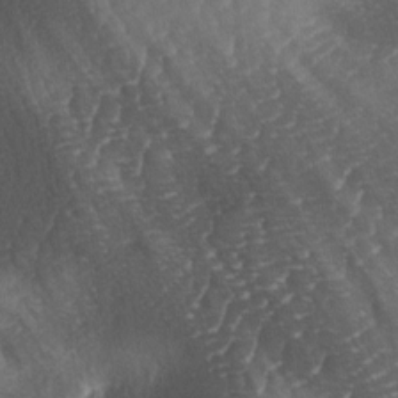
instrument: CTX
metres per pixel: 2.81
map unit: lAa
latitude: -3.9178
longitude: -127.3671
